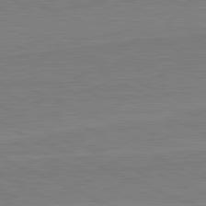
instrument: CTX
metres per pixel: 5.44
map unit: lApd
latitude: 81.9150
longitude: 167.0864
